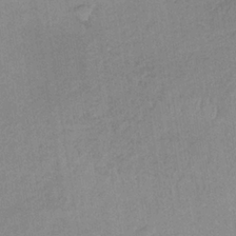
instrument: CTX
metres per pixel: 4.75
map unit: HNb
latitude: -32.9164
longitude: 63.1431
